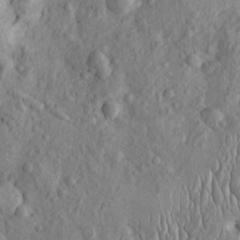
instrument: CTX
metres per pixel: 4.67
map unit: Htu
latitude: -5.5021
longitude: 155.9745
